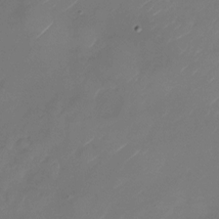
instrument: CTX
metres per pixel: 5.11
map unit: Nhu
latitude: -28.2551
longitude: -72.4790
